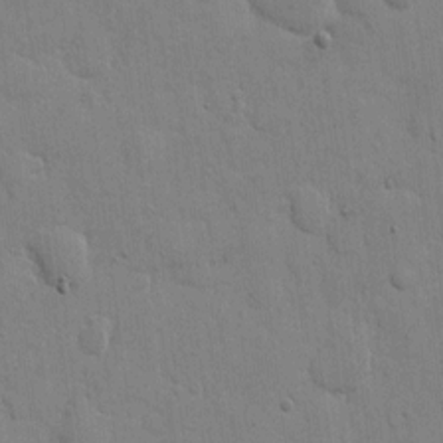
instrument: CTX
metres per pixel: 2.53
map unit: eHh
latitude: 9.9906
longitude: -67.0269
